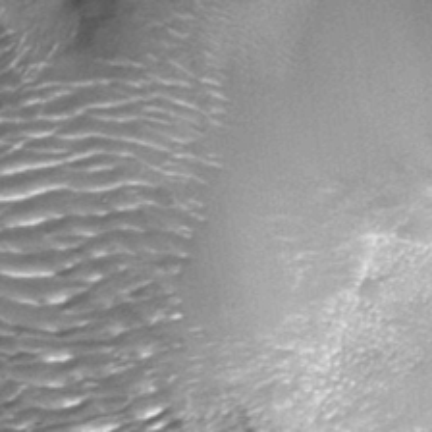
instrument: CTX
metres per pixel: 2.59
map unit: Nhu
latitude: -13.5399
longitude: -22.5924
